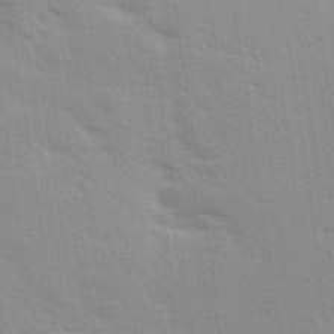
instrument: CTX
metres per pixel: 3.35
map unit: Ave
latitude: 11.0459
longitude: -102.4412
